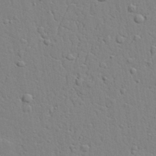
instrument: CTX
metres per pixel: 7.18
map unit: lAvf
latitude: 22.6301
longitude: -110.1767
